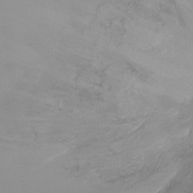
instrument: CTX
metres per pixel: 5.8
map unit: Ht
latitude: -5.8233
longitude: -26.4034
